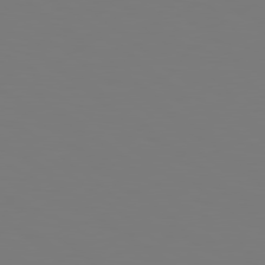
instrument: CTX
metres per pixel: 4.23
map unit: Hpe
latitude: 78.6680
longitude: -163.8395
